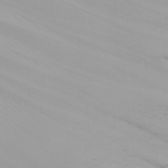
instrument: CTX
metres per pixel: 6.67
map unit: Nhu
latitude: -7.3131
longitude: -90.2523
